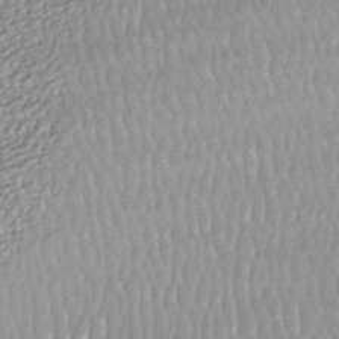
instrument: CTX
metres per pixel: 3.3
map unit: HNhu
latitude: -43.2753
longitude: 95.8611
